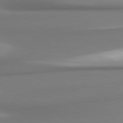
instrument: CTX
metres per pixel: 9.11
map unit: lApd
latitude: 80.7057
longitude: 178.2172
